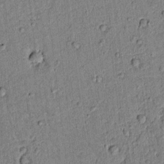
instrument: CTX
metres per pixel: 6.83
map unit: lAvf
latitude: 4.8947
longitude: 168.4251
